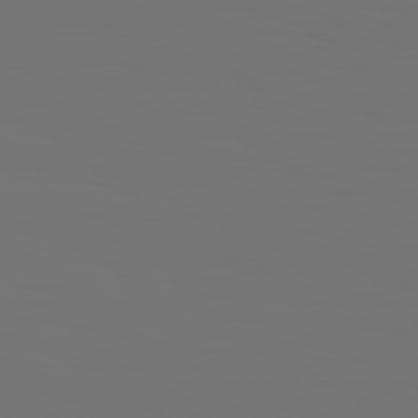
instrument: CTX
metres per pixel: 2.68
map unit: Hpe
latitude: 76.7246
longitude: -135.8394
